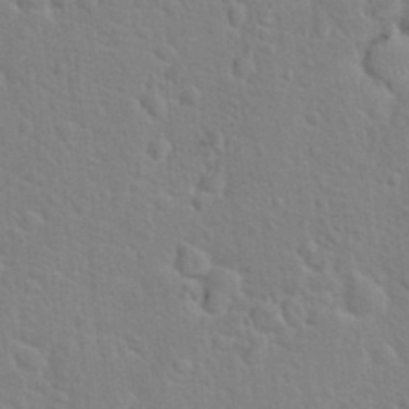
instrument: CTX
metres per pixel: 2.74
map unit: Hto
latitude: 21.8206
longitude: -47.3482
